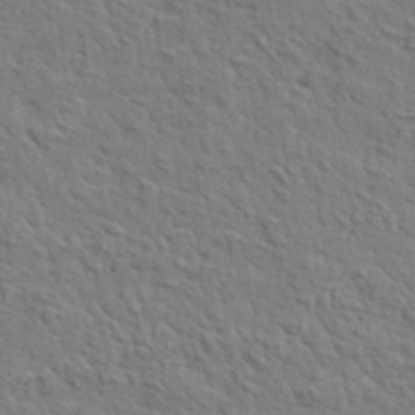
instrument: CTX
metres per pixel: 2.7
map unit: lHvf
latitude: 35.8205
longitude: -85.8206
